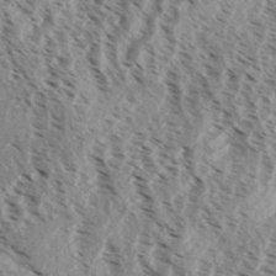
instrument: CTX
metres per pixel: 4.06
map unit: Aa
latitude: 32.6113
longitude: -138.2900
